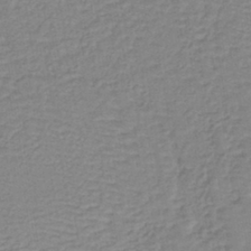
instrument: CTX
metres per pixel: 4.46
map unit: lHb
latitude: -40.4062
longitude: 63.8989
